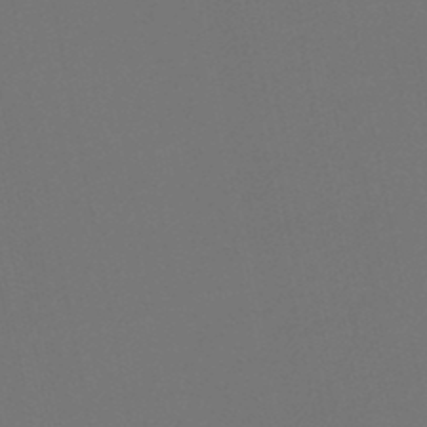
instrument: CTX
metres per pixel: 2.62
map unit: HNb
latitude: -47.2943
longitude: 56.8597
